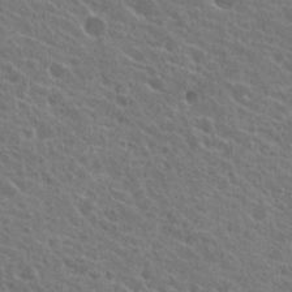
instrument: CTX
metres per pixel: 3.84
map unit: Hto
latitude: 23.2159
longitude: -38.8569
